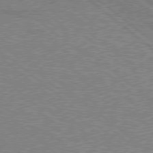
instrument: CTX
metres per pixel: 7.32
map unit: Hpe
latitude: 78.1578
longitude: -160.5734
